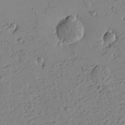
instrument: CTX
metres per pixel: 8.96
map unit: Htu
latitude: -3.1431
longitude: -175.7828
